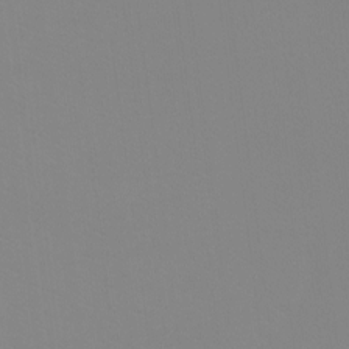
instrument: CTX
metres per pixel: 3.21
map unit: Ht
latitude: -8.7463
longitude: -34.8002
